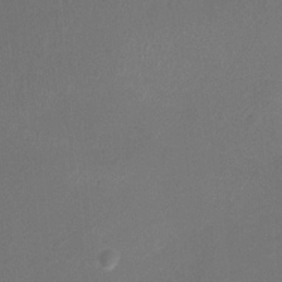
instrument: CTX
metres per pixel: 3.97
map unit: Ht
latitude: -3.6154
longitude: -18.8380
